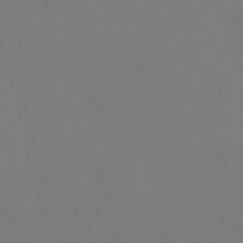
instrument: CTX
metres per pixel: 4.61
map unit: Nve
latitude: -57.5777
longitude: 53.4643
